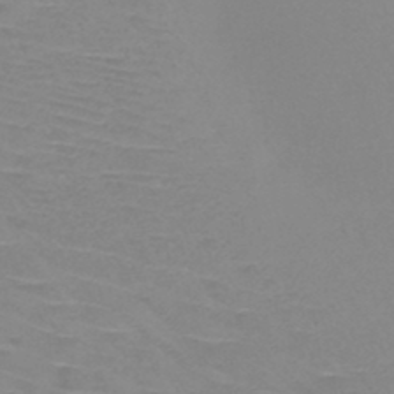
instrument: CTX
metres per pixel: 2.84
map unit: HNb
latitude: -45.6344
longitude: -42.1578
